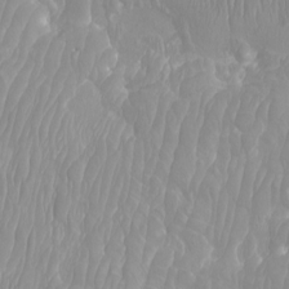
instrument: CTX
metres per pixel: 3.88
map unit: Htu
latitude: -9.4643
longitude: -75.7450
